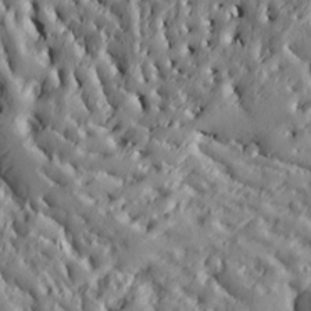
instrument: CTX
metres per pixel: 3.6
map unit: Ht
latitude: 7.4804
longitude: -77.9339
